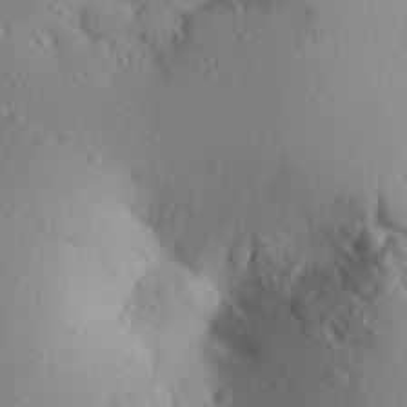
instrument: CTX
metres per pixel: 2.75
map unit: Aa
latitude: 23.5182
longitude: -146.1389
